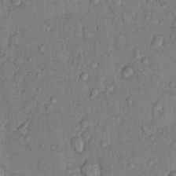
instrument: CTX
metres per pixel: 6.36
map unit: Hto
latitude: 9.8206
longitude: -58.6302
